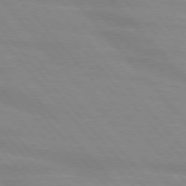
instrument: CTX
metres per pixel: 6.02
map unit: lApd
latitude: 76.3278
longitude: -84.1389
